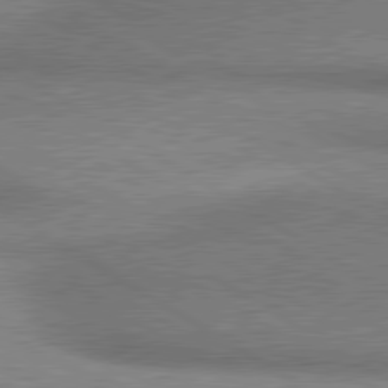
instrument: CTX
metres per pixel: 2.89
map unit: lApd
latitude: 80.4412
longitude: 164.7841
